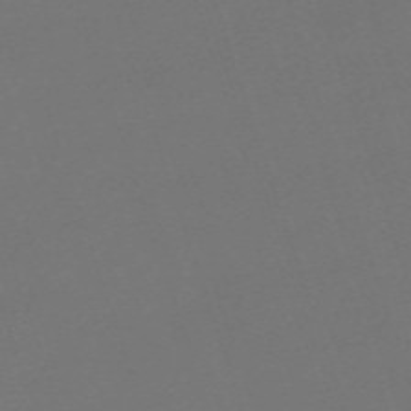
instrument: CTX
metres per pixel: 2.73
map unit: eHh
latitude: -63.5021
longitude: 51.7855
